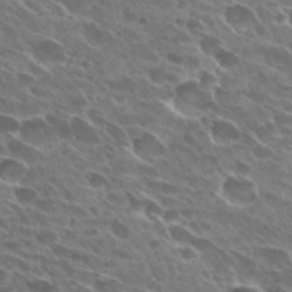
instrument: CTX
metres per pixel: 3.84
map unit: Hto
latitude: 27.9339
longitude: -41.5938
